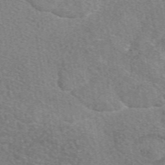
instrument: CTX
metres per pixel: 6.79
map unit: eAb
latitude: 49.5560
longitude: 114.9919
